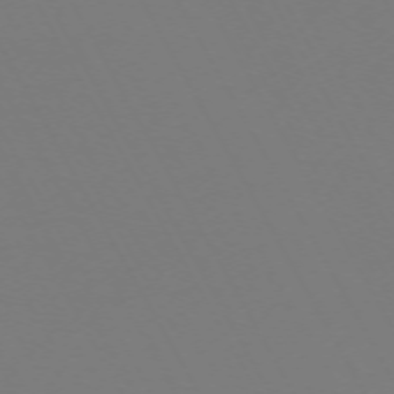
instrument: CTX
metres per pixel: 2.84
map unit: Hpe
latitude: -72.7463
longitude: 10.0283
